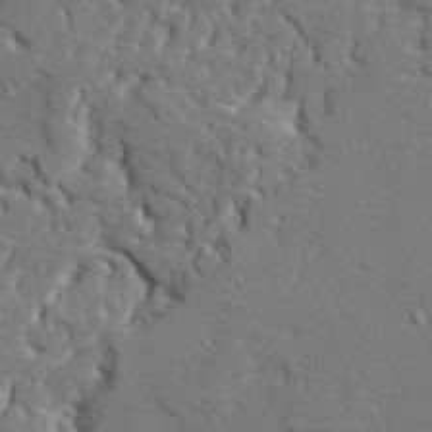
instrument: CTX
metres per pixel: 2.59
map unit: Ave
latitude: 23.3482
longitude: -129.7261
